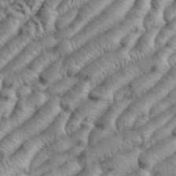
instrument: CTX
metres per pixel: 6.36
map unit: eHh
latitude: 37.6883
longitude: -137.0081
